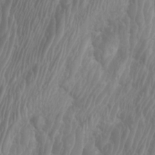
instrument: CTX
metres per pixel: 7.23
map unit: Htu
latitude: -5.3698
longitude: -76.3467
